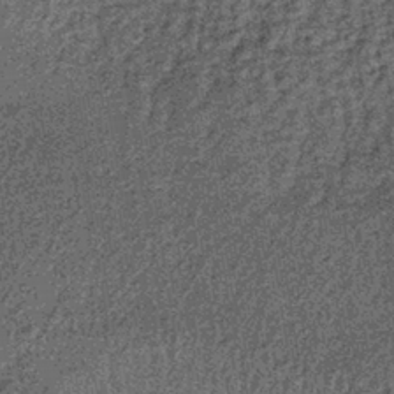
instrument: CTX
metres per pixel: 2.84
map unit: lHb
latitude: -39.6344
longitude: 65.7478
